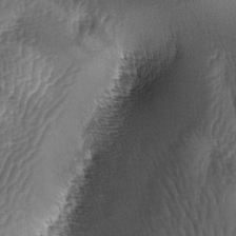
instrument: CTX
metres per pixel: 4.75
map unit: lAa
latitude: -5.7288
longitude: -127.3482
